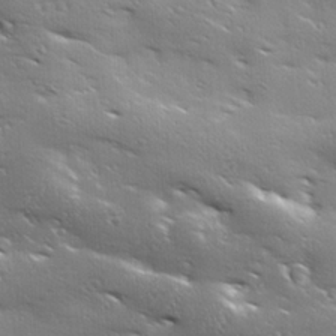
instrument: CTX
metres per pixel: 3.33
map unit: Ave
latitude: 18.5168
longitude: -137.1026
